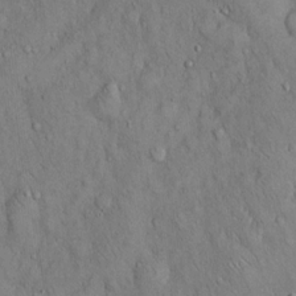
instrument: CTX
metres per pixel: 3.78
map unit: Hto
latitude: 14.1767
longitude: -58.4601
